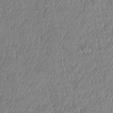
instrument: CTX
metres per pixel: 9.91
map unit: eHh
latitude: -40.9542
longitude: 120.1794
